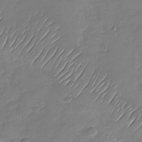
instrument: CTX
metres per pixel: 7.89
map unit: Nhu
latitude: -27.9367
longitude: -61.6883
